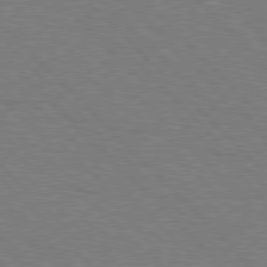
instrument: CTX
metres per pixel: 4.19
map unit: Hpe
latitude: 76.9891
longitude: -151.4615
